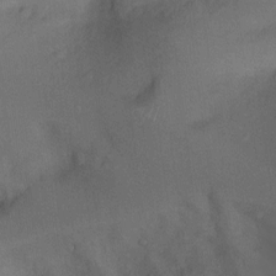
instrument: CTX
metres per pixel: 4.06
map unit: Aa
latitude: -7.5588
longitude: -72.1011
